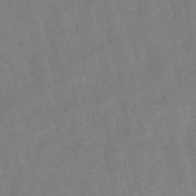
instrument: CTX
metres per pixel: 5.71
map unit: lHb
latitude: -49.0865
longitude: 78.2361
